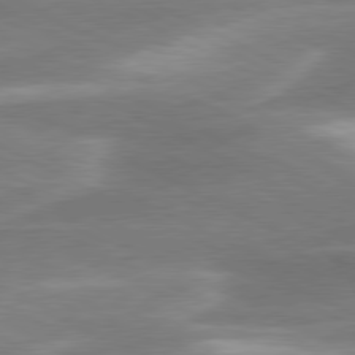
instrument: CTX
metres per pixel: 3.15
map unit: lApd
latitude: 79.7261
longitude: -116.5546
